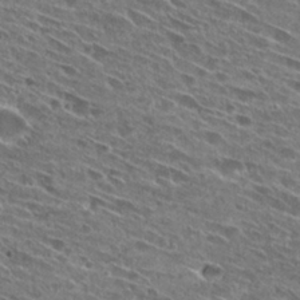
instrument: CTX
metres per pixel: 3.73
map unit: Hto
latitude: 27.8395
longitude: -44.0633
